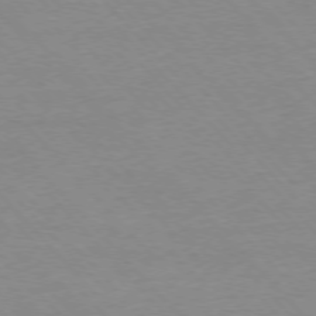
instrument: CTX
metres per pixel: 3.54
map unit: Ap
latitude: -76.7085
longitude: -87.7072
